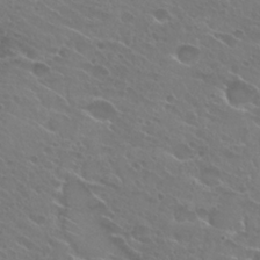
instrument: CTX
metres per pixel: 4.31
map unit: Hto
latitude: 25.0647
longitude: -38.1011
